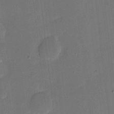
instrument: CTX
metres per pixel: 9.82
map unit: eHh
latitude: 5.4615
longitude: -66.9135
